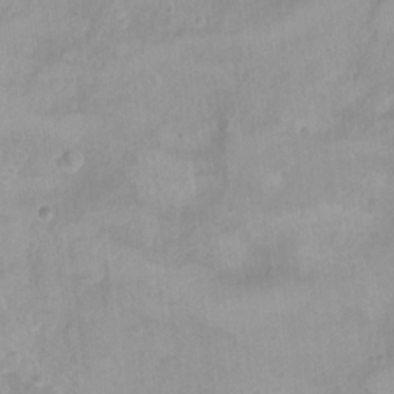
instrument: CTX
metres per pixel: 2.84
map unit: Nhu
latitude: 5.9528
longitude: -17.9717
